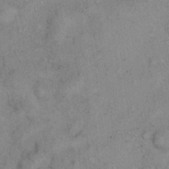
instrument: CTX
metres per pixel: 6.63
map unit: eHh
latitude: 16.7813
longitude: -63.2348
